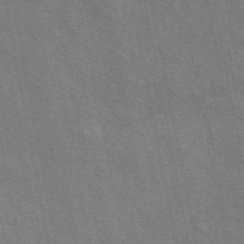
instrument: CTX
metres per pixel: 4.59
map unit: ANa
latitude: 48.6868
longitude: -75.6127
